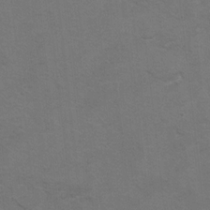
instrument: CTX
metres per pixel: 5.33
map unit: Hto
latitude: 8.6680
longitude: -35.2726
